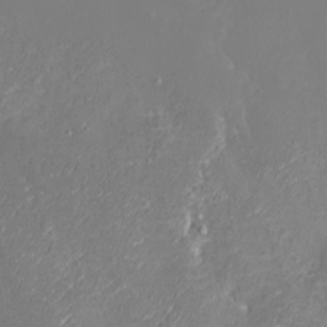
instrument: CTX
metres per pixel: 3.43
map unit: eHh
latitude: -3.3131
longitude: -75.1592
